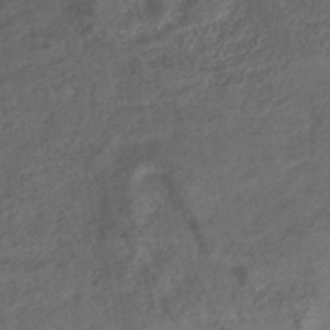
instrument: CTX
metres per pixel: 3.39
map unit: eHb
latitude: -42.4440
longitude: 84.7841
